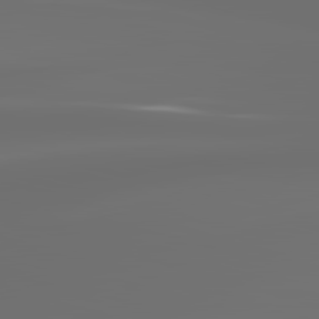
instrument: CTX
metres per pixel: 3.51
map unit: lApd
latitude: 83.5560
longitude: -130.0255
